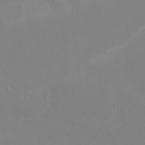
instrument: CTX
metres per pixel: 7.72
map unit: eHh
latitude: -2.2550
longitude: -74.8380
